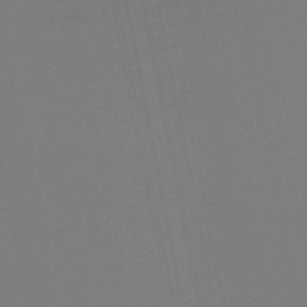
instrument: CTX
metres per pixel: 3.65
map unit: lHb
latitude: -49.2376
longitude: 75.0676
